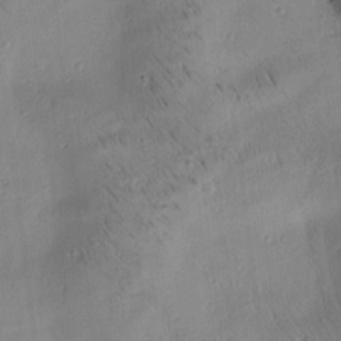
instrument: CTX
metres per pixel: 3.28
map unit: Htu
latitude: -4.1605
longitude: 172.1983
